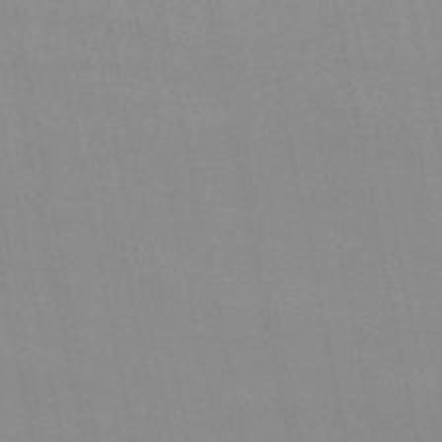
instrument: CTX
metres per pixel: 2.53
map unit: eHb
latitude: -50.1228
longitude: 68.1038
